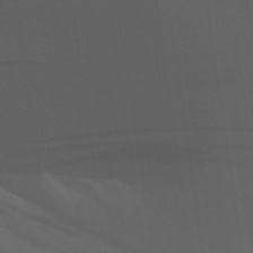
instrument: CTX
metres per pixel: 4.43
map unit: Aa
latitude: 32.0633
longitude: -140.3278
